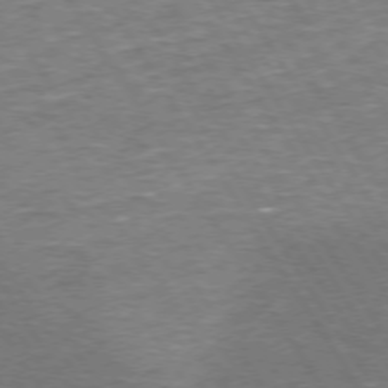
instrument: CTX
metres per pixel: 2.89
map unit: Hpe
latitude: 72.7813
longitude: -124.9702
